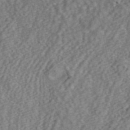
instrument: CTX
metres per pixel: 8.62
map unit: ANa
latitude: 43.7450
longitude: 29.5399
